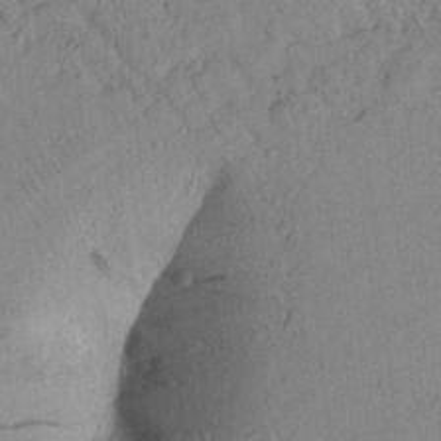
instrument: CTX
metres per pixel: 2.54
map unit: Aa
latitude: 23.4804
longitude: -147.8395
